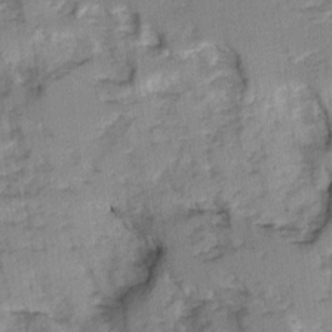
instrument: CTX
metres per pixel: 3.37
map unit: Ave
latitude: 0.7057
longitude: -110.2712
